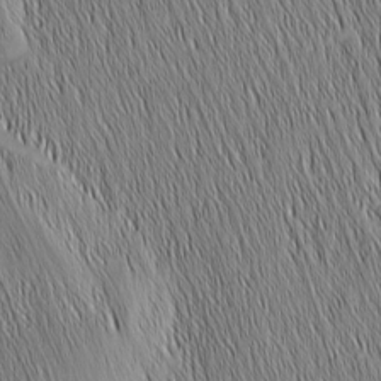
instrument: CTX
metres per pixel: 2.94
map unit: Nhu
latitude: -6.2361
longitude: -151.9906
